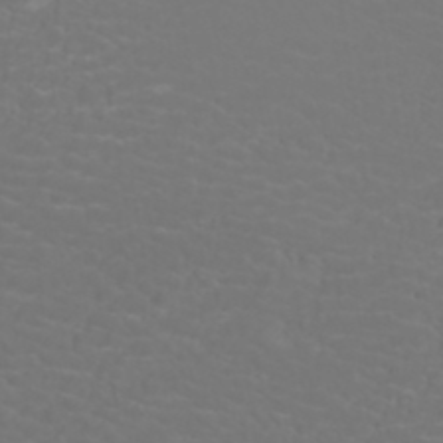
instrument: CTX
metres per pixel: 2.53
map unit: ANa
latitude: 36.6302
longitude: 13.8989
